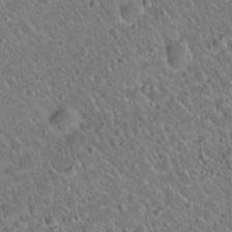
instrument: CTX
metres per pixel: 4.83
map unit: Hto
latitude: 20.6680
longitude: -50.4979
